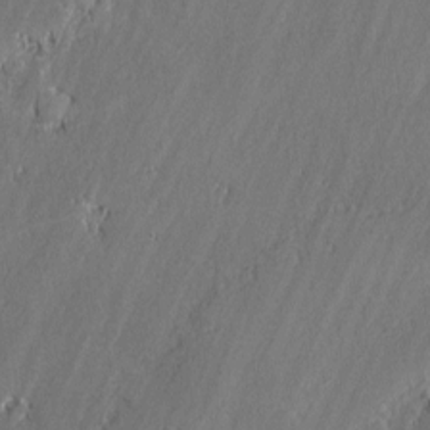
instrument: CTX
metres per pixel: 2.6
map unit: lAvf
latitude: 0.1200
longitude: -107.6127
